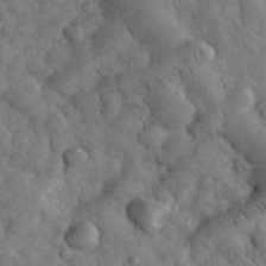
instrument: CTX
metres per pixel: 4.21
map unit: eHh
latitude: 33.2159
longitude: -68.6113
